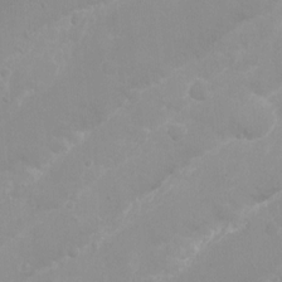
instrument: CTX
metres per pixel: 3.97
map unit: Hto
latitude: -11.4266
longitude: -37.9150
